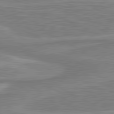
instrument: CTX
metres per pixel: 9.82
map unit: lApd
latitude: 81.0458
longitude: 173.3321
